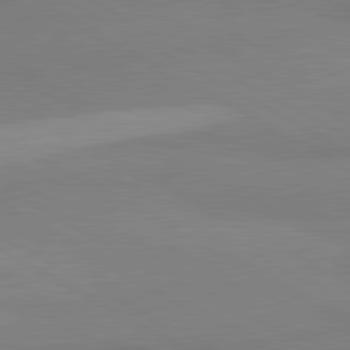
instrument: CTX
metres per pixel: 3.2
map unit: lApd
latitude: 80.7246
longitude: -179.3671
